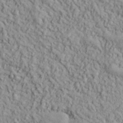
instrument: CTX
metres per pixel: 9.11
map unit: lHvf
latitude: 38.9136
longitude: -90.8569
